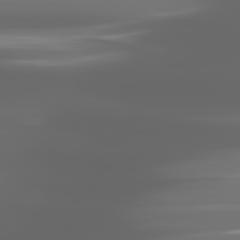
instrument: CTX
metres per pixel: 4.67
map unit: lApd
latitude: 81.6694
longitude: -136.1767
